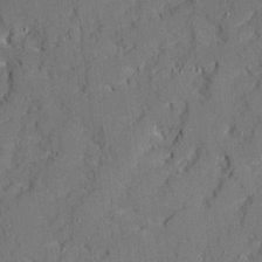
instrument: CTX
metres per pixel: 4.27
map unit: Ave
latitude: 21.1781
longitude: -128.7813
